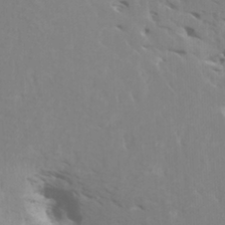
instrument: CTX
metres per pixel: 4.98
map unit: HNhu
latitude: 7.5560
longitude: -2.0822
